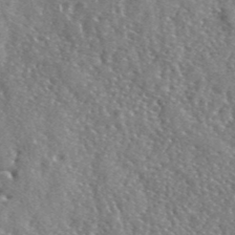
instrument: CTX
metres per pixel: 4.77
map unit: lHvf
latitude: 42.2712
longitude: -89.8395
